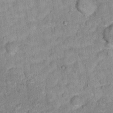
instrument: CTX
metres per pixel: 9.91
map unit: Hto
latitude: 17.1025
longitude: -36.5168
